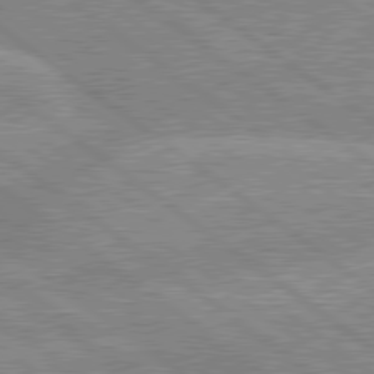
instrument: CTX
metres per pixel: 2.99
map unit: lApd
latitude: 79.3482
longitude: -156.5923
